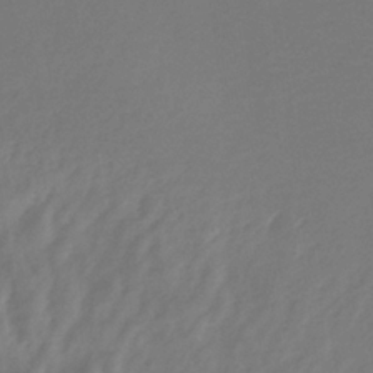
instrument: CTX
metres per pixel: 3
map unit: lHb
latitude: -34.6329
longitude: 67.3132
